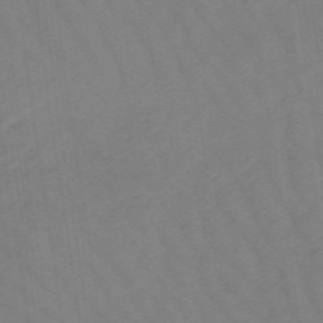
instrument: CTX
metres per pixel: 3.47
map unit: lHb
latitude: -48.8030
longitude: 83.9745
